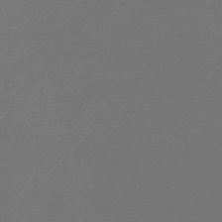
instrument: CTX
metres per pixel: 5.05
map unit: lHb
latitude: -46.0283
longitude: 60.2928
